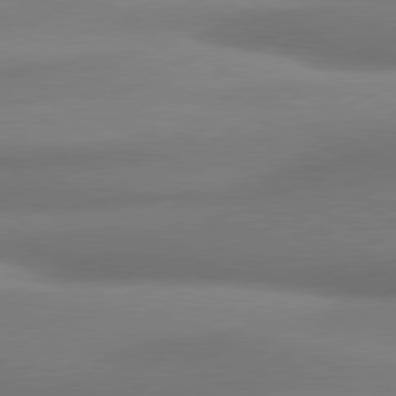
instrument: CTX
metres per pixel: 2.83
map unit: lApd
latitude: 80.1200
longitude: 178.1039
